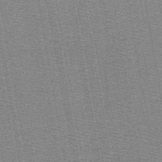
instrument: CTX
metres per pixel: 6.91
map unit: HNb
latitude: -48.9542
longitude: -40.9891
